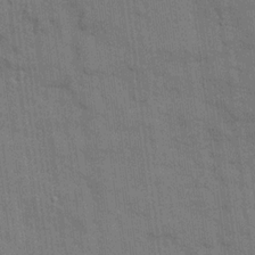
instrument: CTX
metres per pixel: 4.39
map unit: Ave
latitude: 20.0822
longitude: -129.2537
